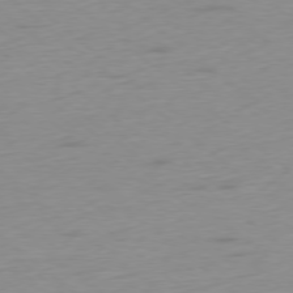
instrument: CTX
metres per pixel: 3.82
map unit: Ap
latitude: -78.4440
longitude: -63.1215
